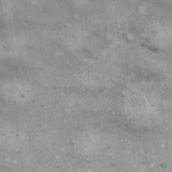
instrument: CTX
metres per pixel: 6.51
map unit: eHh
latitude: 17.3104
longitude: -63.3482
